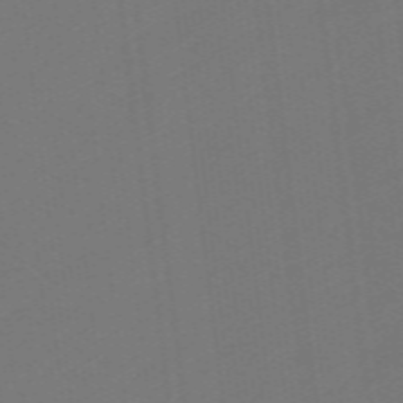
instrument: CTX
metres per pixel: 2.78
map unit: eHb
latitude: -49.7478
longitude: 83.6155
